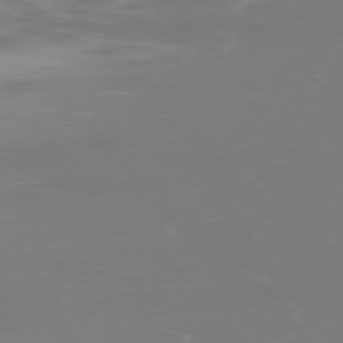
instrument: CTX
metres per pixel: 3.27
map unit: Ap
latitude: -75.4455
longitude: -75.6316
